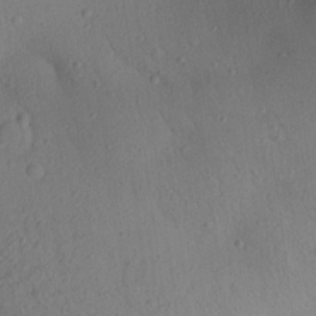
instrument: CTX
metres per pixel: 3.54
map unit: Aa
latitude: 28.0633
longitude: -146.5168
